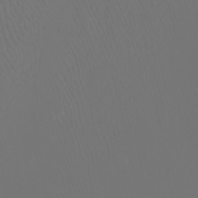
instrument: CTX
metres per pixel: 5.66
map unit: Htu
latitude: -6.2928
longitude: -70.8191
